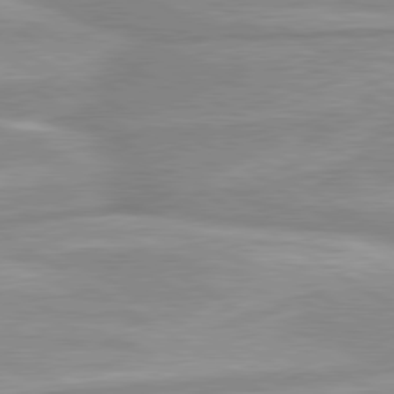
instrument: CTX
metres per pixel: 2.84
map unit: lApd
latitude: 80.0444
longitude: -172.1766
